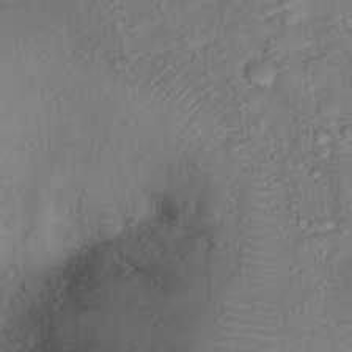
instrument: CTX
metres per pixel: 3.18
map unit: Ht
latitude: 13.5938
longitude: -39.5182
